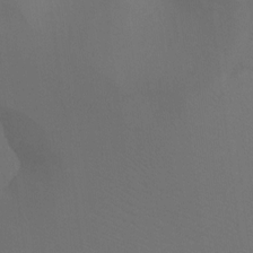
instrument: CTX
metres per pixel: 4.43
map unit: Ht
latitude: -7.6910
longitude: -32.7624
